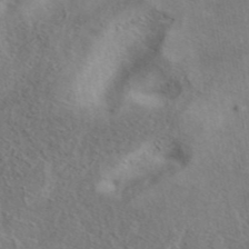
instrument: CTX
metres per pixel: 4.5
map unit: eAb
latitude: 41.0836
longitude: 104.6518
